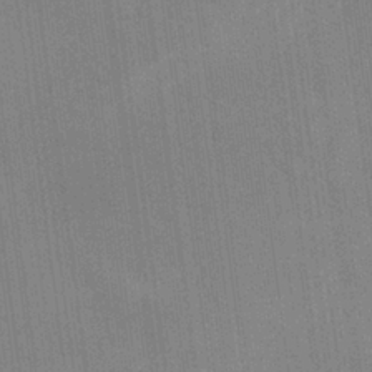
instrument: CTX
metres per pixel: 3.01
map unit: Nhu
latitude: 25.7638
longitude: -54.4412
